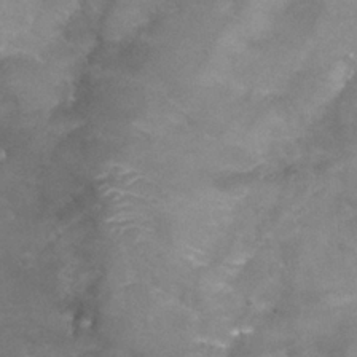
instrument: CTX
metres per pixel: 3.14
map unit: Nhu
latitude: 25.3103
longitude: -53.8017
